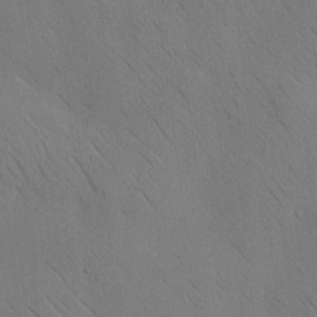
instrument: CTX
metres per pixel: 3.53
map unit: HNhu
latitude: 12.3090
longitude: 10.2928
